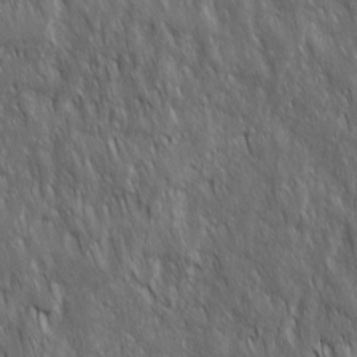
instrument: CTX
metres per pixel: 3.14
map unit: Ave
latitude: 15.6883
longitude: -134.4034
